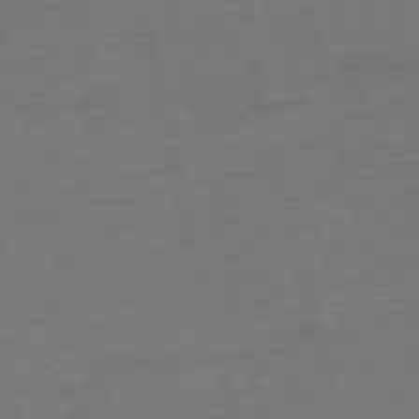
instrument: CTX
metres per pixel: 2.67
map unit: Ap
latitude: -75.2943
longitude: -74.0444
